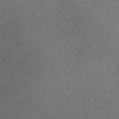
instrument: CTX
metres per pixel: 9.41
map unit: ANa
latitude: 37.3860
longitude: 19.8611
